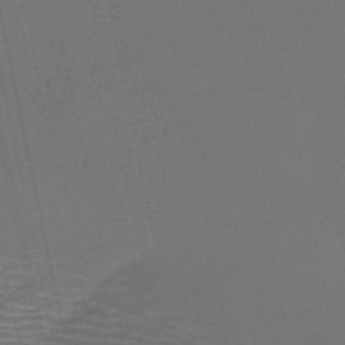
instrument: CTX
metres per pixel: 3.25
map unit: HNb
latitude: -51.2565
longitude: -42.1767
